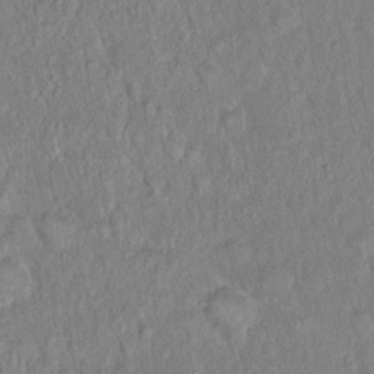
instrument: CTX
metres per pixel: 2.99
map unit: Hto
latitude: 16.1011
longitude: -40.8757
